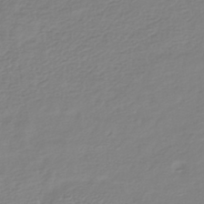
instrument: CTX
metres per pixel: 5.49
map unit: HNhu
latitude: -44.1417
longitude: 105.1998
